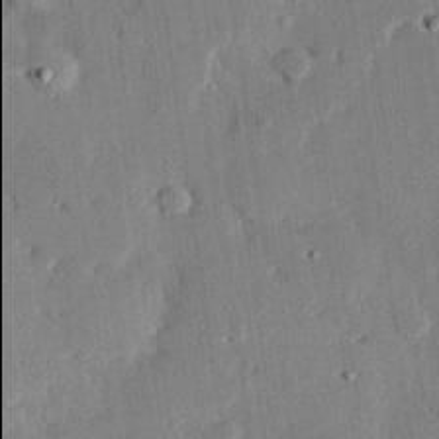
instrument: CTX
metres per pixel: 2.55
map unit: eHh
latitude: 27.9339
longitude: -81.9906
